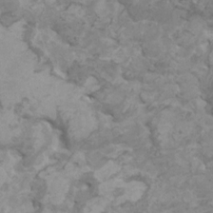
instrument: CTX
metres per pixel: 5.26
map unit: HNhu
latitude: 2.0633
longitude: -1.1970
